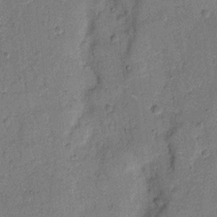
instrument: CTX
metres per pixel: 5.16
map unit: Hto
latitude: 7.4804
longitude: -62.1200
